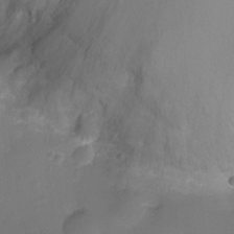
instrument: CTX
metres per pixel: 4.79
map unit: Ht
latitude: -7.7666
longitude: -21.1403
